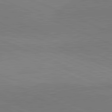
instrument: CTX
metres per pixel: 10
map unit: lApd
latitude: 82.0822
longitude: 138.7463
